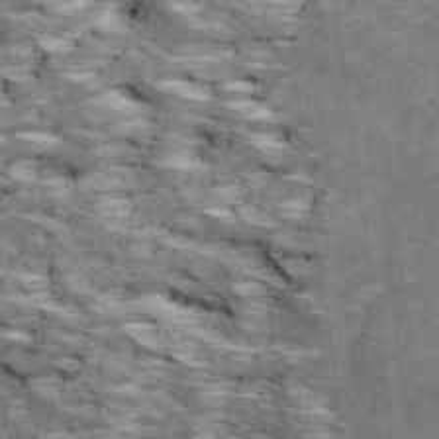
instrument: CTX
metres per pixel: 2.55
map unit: Ave
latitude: 18.7435
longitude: -135.6127
